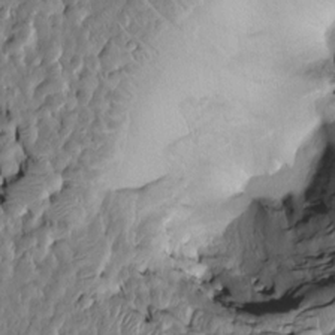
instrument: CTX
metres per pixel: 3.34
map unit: Htu
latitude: -5.8989
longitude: 157.5777
